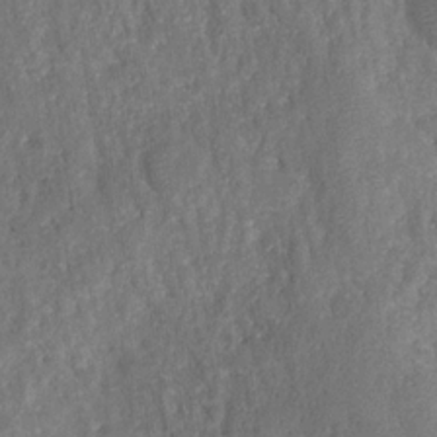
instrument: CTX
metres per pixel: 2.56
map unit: HNhu
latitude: -28.1417
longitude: 74.2362
